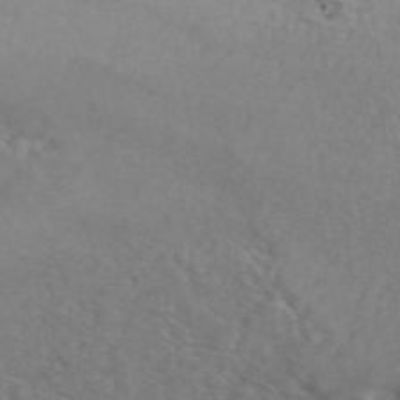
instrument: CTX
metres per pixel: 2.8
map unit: ANa
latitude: 49.6505
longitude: -72.8191
